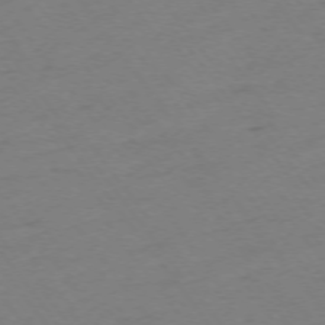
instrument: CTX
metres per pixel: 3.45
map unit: Ap
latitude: -74.7841
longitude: -72.9514
